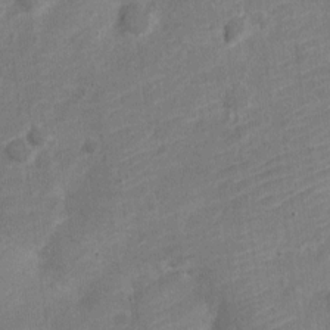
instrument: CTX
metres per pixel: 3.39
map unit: Nve
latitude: -18.5952
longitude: 109.0486
